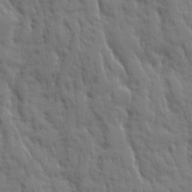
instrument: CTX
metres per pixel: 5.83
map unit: Ave
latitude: 19.8961
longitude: -133.7639
